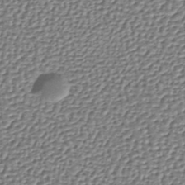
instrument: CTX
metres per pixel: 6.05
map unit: lHb
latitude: -36.8974
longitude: 59.3509
